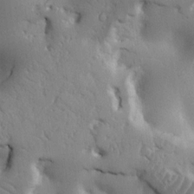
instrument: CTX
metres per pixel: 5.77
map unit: Nhu
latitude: 14.8569
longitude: -78.3090
